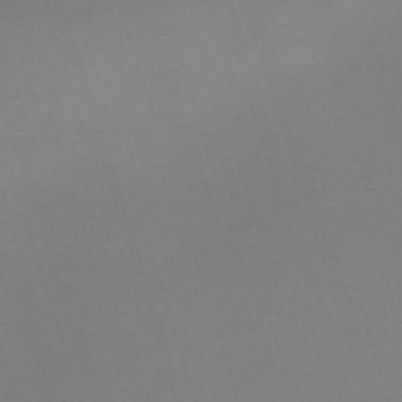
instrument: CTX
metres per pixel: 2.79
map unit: eHh
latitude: -62.7463
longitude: 49.2187
